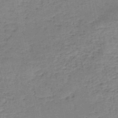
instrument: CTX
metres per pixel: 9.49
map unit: HNb
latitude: -50.3873
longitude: -50.0633
